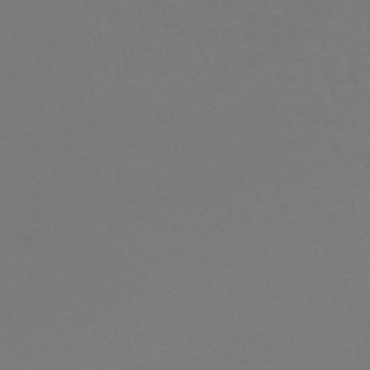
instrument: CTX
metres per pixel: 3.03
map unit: lHb
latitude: -45.1242
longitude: 78.5007
